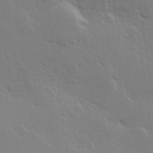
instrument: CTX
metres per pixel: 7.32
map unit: Hve
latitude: 19.5182
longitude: 149.3888
